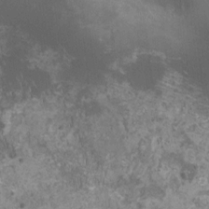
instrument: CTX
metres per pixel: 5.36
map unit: HNhu
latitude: 1.1970
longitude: 0.8597
